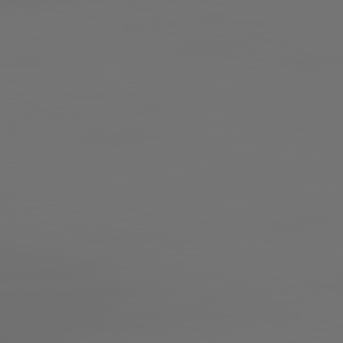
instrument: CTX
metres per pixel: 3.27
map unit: lApd
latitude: 79.7639
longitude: 160.1417
